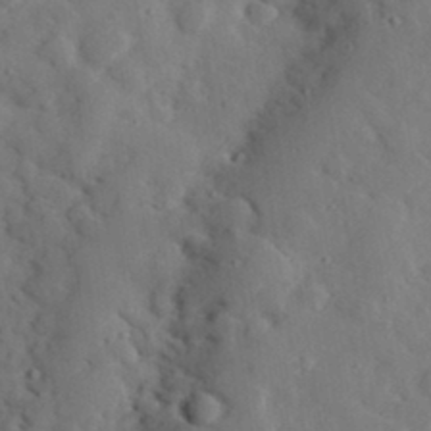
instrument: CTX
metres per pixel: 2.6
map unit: lHvf
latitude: 33.3293
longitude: -83.0647
